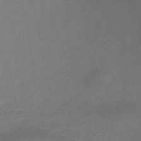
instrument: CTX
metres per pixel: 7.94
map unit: lHb
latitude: -42.8974
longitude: 73.7288
